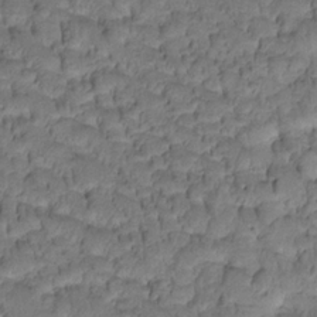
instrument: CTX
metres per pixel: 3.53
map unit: Htu
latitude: -2.7274
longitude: 173.1809
